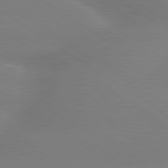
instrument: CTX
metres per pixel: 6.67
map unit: lApd
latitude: 79.8206
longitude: -141.7638
